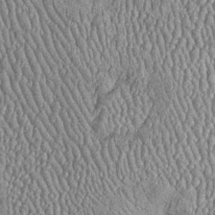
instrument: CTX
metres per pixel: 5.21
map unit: Htu
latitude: -7.0675
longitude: 157.1620
